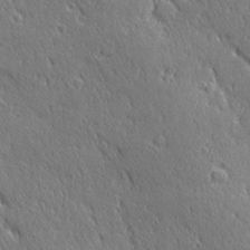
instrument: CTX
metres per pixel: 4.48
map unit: Ave
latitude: 21.0459
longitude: -136.2523
